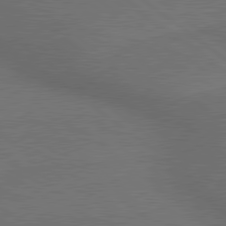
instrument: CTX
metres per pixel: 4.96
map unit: lApd
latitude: 79.5560
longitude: -176.3656
